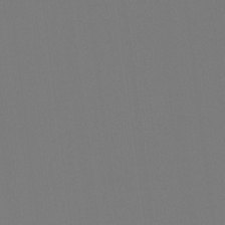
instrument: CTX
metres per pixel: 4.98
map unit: Htu
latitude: -12.6330
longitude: -70.0255
